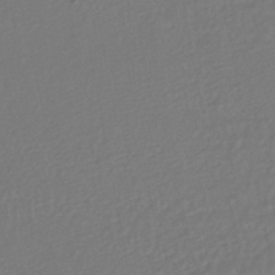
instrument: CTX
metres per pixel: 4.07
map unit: HNhu
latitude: -46.2361
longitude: 103.3321
